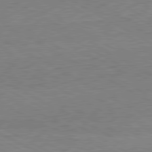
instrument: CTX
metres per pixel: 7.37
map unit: Ap
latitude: -81.8234
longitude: -73.1593
